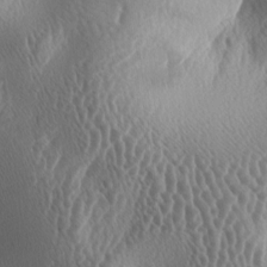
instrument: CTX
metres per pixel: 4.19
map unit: lAa
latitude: -5.9745
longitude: -128.7435
